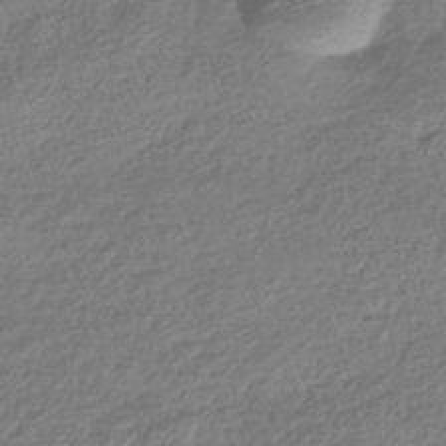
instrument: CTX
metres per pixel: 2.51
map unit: HNhu
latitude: -43.5399
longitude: 98.3873
